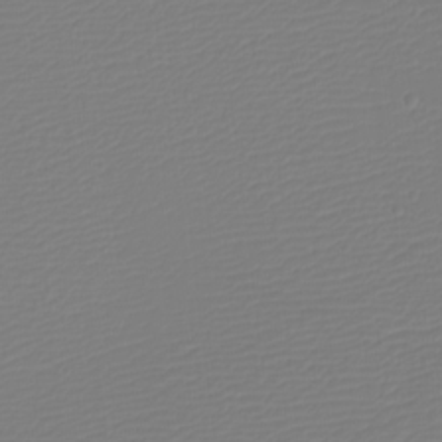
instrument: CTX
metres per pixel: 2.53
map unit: eHh
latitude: -5.2754
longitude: -83.8583
